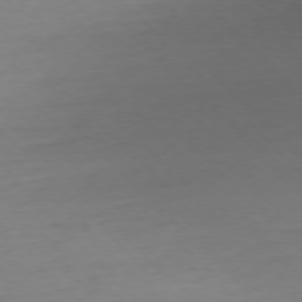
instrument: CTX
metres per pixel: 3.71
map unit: Ap
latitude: -77.0675
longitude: -63.2915
